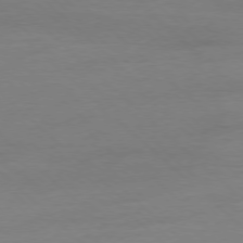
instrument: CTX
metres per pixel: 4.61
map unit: Ap
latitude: -78.1983
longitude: -70.4790
